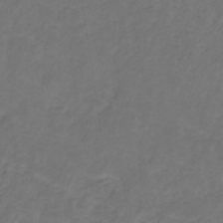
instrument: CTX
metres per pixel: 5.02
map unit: lHb
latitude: -31.0675
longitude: 65.4644
